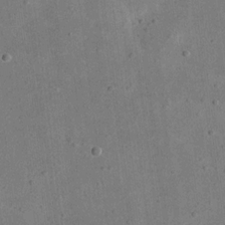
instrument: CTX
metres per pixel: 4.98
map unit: eHh
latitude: 18.4979
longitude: -71.1781
